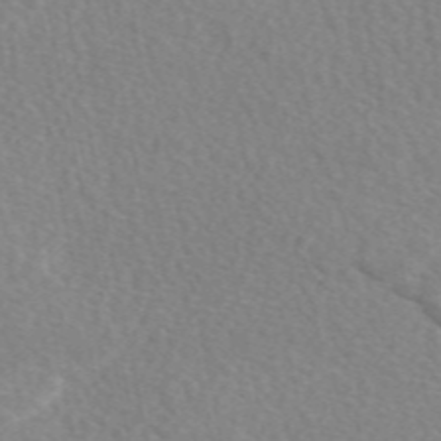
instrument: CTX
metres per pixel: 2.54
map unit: eAb
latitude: 49.0081
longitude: 117.4832
